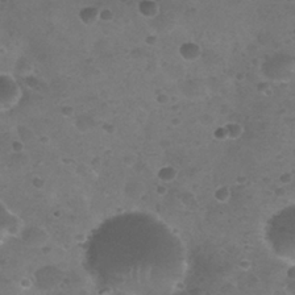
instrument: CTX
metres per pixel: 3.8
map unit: Nhu
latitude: 25.7638
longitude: -52.0444
